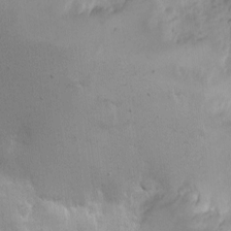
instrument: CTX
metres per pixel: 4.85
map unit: Nhe
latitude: -1.6911
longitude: -59.3293
